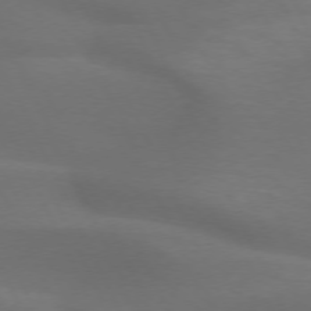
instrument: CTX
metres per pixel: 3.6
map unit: lApd
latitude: 72.8758
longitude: -48.9325
